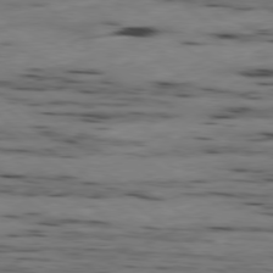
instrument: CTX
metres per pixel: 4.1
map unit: Ap
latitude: -79.6721
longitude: -101.7450
